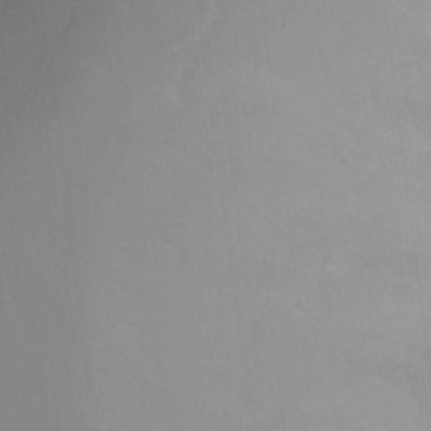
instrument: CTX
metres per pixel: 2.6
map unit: Ht
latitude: 1.9339
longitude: -36.2334
